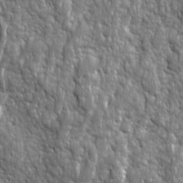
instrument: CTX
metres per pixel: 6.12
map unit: Ave
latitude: 16.1578
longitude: -134.1766
